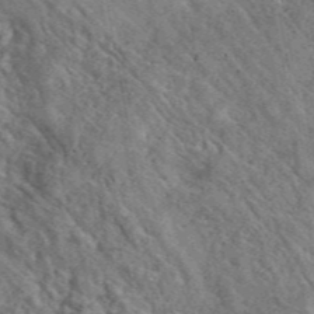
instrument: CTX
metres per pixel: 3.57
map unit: eAb
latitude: 46.0444
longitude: 113.4832
